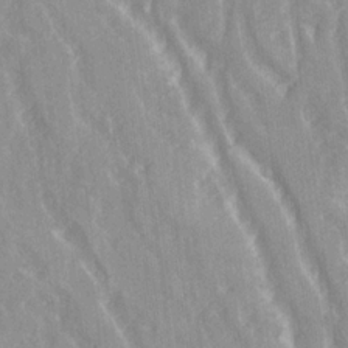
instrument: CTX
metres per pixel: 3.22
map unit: Ave
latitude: 21.5560
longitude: -134.1389
